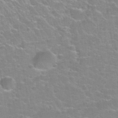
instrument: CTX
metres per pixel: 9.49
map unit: Nhu
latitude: 32.2145
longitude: -51.8583
